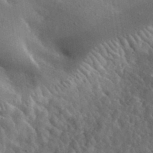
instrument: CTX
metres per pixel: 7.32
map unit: lHvf
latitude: 36.8002
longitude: -88.1956
